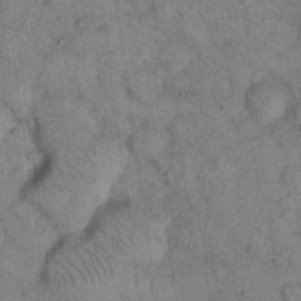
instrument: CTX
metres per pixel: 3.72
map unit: eHh
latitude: 15.8206
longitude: -65.6316
